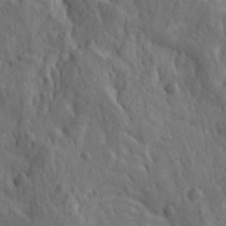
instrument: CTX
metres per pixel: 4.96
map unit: Ave
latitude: 23.2726
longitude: -134.9513
